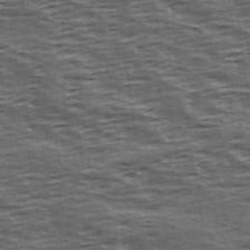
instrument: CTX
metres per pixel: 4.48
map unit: Hve
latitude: 31.8962
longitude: 149.6155
